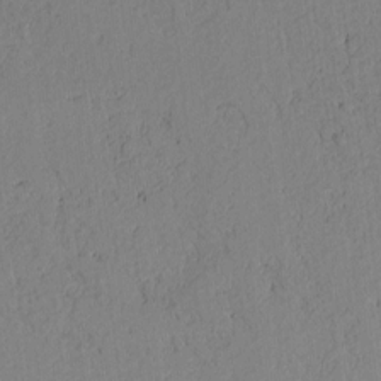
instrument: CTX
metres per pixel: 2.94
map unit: Htu
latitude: 2.2333
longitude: 176.5763
